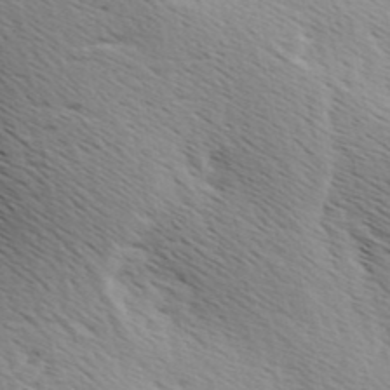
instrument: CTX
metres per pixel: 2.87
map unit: Ave
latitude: 10.0633
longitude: -107.0647
